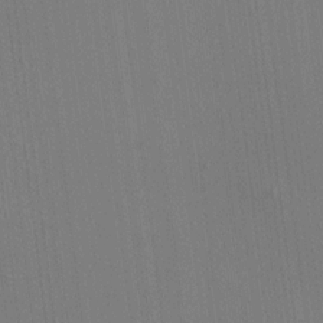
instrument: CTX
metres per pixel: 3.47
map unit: HNhu
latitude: 7.8016
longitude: 15.8234
